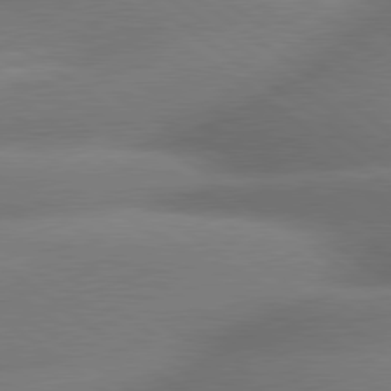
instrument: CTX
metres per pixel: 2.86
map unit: lApd
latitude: 79.8584
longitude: -167.5371
